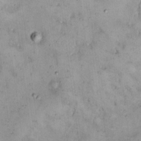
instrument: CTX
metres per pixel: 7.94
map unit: eHh
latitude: 14.5924
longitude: -64.1578
